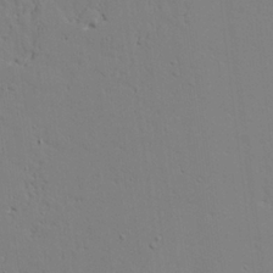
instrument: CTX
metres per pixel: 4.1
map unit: lAvf
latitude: 24.9513
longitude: -109.6127
